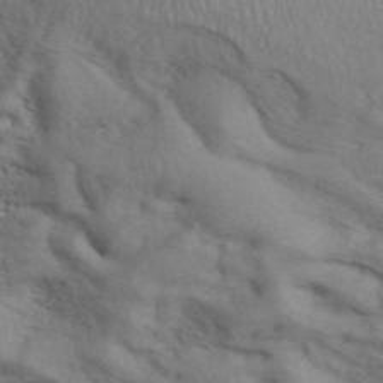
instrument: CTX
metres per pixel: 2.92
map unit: ANa
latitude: 42.5735
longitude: 55.8234
